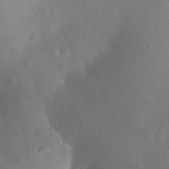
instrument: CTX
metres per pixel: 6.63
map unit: Nhu
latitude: 25.9906
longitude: -57.8772
